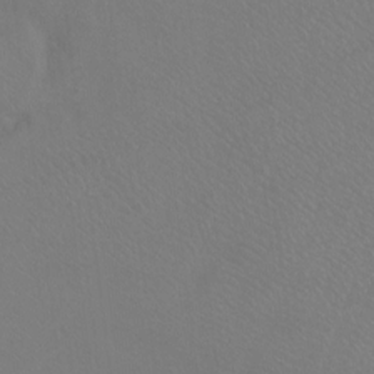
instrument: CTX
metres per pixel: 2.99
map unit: Ht
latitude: -7.4076
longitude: -37.1026
